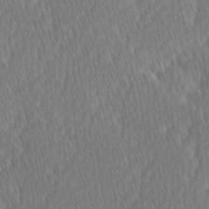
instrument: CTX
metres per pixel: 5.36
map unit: Ave
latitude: -0.8030
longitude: -114.3089
